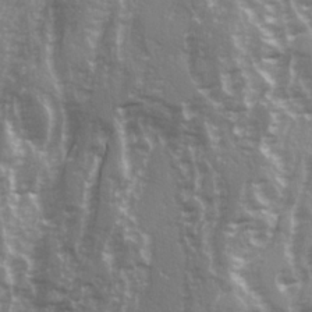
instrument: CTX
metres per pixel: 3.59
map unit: Ave
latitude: 22.0444
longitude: -132.6679
